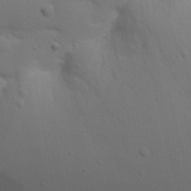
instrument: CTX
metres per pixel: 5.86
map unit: Nhu
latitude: 22.1767
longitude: -73.4616
